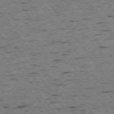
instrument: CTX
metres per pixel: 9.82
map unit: Ap
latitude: -74.5385
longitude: -87.4426
